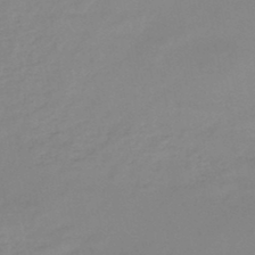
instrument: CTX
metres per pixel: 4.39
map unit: HNb
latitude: -46.2928
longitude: -35.5938
